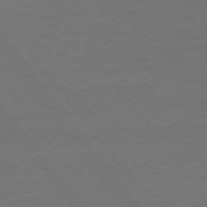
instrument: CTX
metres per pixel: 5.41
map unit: Ap
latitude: -74.1984
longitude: -72.2712
